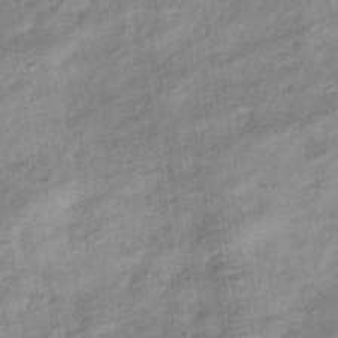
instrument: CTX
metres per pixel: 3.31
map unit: eHb
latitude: -37.2565
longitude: 77.7856
